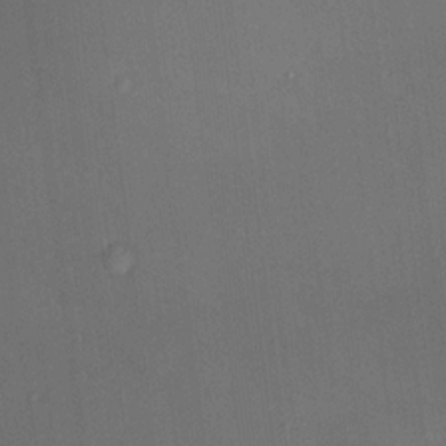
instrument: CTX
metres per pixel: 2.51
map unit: HNhu
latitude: 12.7813
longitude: 11.0298
